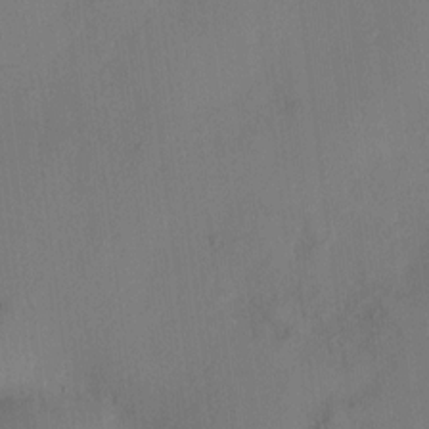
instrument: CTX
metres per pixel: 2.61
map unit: HNhu
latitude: 6.6868
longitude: -3.4426
